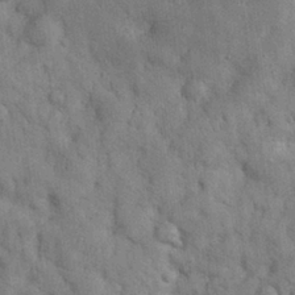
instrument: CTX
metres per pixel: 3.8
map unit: eHh
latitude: 28.3845
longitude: -74.5735
